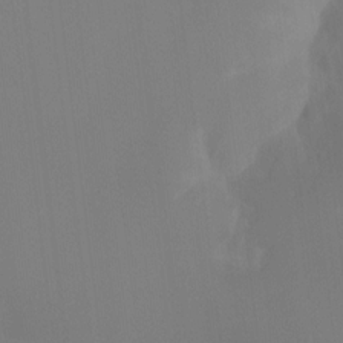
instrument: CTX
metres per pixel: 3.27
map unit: Hto
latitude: -8.3684
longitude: -50.8002
